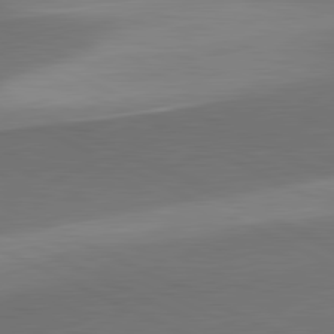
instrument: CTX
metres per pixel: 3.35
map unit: lApd
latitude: 81.5560
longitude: 154.3306
